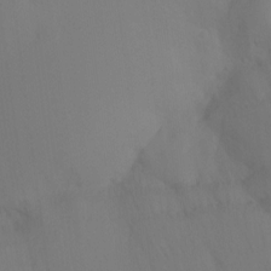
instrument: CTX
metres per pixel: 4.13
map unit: Ht
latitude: -16.0472
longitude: -48.4034
